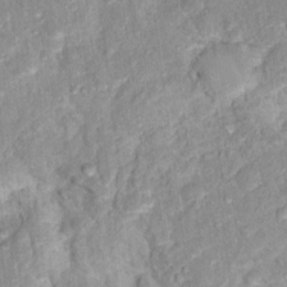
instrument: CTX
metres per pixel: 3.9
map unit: Hto
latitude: 16.3278
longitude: -36.6491
